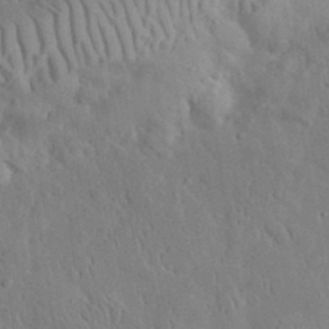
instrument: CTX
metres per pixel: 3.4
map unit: eHh
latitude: 32.4412
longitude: -74.3089
